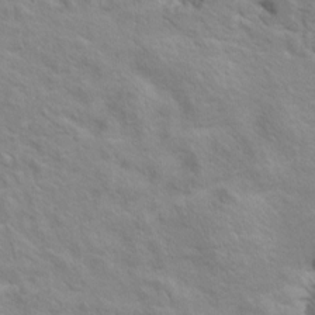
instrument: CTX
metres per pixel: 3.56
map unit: Hto
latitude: 8.0255
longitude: -31.3482
